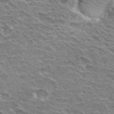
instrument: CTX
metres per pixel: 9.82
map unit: Hto
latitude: 30.1200
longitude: -42.3656
